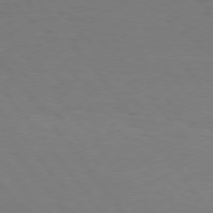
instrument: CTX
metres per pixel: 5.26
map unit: Hpe
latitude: 75.7261
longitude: -140.6112
